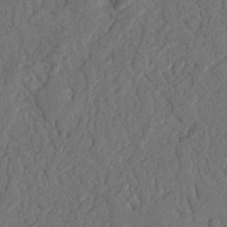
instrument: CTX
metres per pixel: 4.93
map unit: Nhu
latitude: 21.9717
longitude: -74.2334
